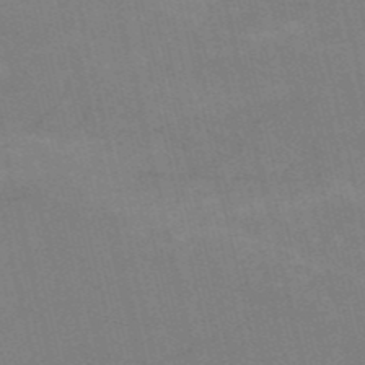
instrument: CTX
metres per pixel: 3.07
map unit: HNb
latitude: -53.4643
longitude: -46.9325
